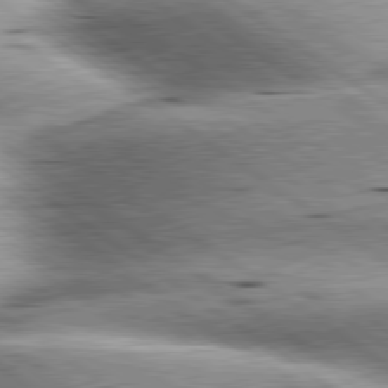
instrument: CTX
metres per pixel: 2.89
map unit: lApd
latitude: 79.8395
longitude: -141.1025
